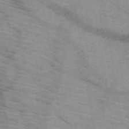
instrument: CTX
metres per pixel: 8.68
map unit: HNb
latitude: -46.6707
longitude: -45.2915
